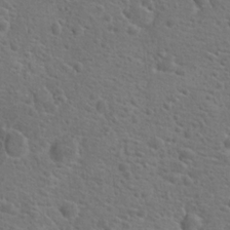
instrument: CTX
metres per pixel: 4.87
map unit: Hto
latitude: 19.3670
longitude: -42.4979
